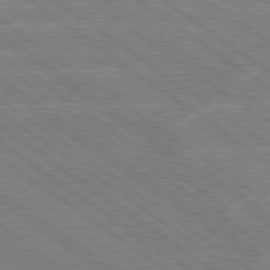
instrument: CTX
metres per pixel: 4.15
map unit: Hpe
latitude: 79.1026
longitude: -132.0633
